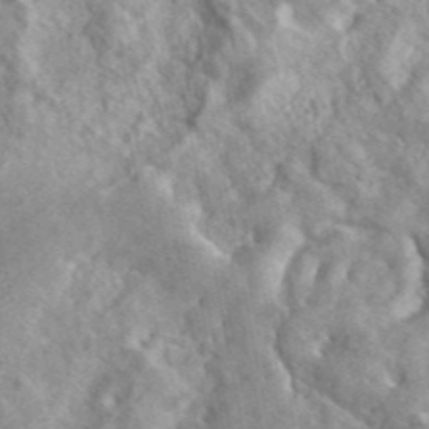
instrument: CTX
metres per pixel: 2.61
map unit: eAb
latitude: 45.3292
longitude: 128.1228
